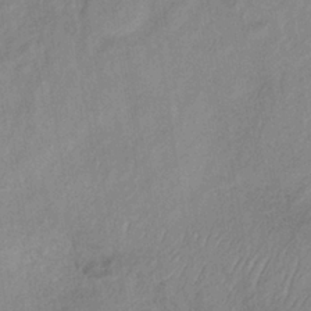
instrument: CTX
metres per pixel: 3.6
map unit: lHb
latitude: -36.1039
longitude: 71.0109
